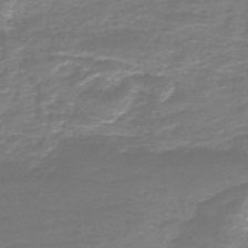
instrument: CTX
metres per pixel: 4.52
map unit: HNb
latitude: -46.9352
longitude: 53.0864
